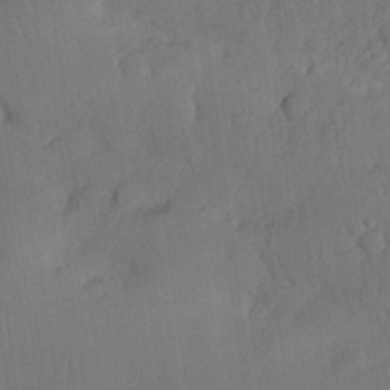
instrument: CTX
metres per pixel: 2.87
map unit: Nhu
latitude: 25.9339
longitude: -70.8947
